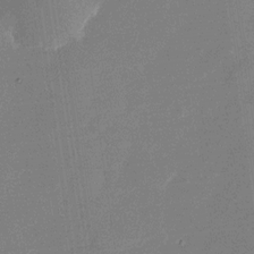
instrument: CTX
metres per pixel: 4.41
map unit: Nhu
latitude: -29.0864
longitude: -74.7813
